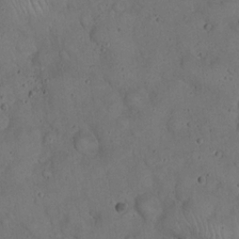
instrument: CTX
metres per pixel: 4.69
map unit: eHh
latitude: 20.0255
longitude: -59.8205
